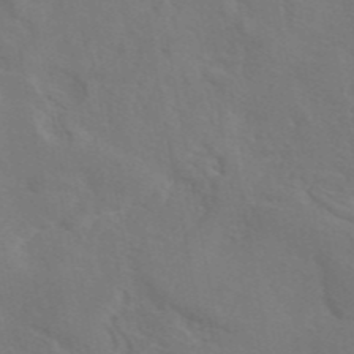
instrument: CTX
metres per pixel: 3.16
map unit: eAb
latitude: 45.8394
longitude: 112.7652
